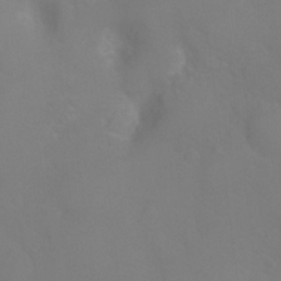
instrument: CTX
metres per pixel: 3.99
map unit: Ht
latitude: -1.4455
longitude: -35.0836
